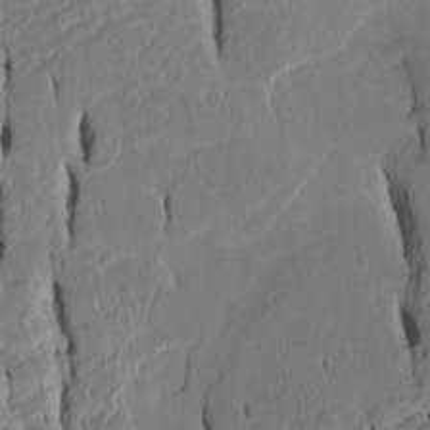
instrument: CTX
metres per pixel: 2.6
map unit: Htu
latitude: -5.2754
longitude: 151.0486
